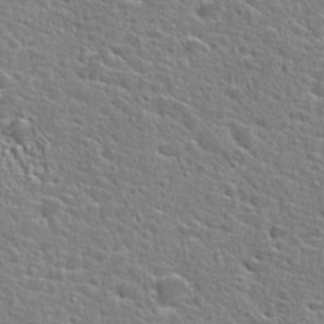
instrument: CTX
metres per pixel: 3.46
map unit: Hto
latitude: 24.2333
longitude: -44.4601
